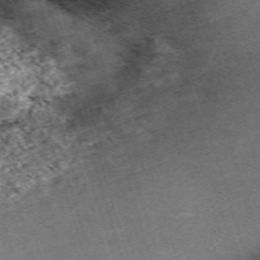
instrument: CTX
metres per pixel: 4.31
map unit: eHh
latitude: -62.6707
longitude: 51.7666
